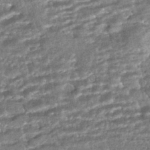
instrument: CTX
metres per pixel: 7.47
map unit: HNhu
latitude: -43.3320
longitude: 98.8597
